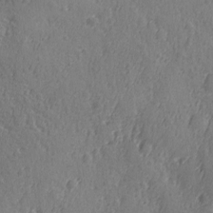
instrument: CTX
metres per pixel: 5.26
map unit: Ave
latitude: -8.9542
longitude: -118.8947
